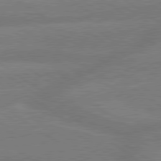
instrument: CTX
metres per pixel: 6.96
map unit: lApd
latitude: 79.6883
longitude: -164.4412
